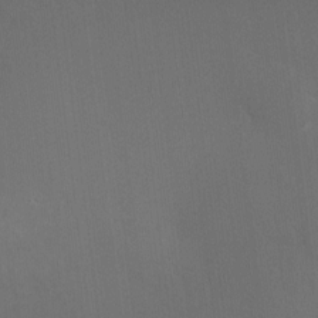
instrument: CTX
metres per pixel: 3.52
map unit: Nhu
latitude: 3.8583
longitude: -17.1025
